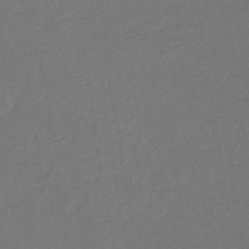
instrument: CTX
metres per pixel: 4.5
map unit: eHb
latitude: -30.3495
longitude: 68.1038
